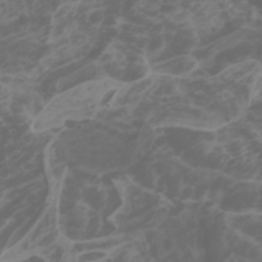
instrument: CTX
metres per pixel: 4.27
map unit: Htu
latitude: -0.9353
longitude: -77.3859
